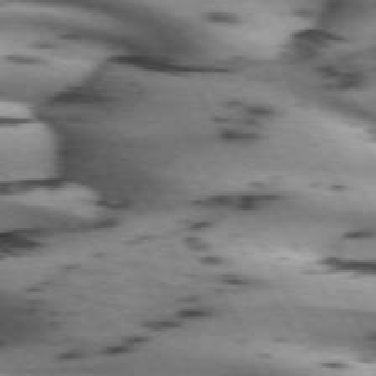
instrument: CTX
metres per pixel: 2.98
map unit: lApd
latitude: 71.8394
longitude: -52.9514
